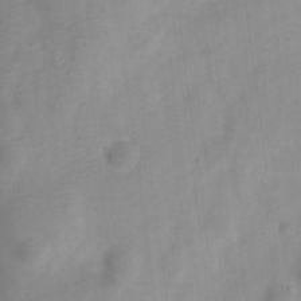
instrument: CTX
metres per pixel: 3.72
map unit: Nve
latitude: -22.3873
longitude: 106.5763
